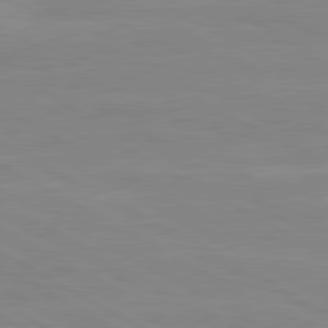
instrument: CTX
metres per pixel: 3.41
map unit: lApd
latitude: 80.5735
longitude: 171.2943
